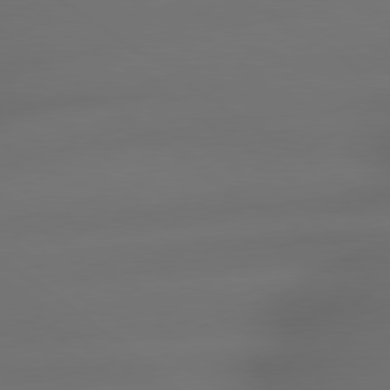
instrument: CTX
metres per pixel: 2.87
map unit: lApd
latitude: 79.1214
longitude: -165.4049
